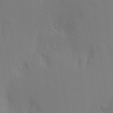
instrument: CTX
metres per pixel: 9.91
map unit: Aa
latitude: 26.4223
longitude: -145.9150
